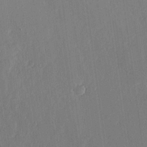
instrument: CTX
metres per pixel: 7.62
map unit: lHvf
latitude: 17.5938
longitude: -117.3293
